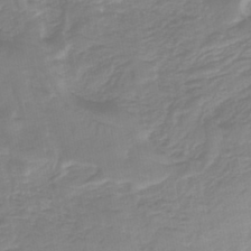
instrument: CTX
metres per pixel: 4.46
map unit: lHb
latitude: -42.2550
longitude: 63.4265
